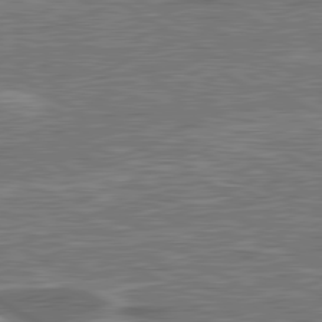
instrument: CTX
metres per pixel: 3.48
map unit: lApd
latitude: 80.7435
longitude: 117.9745
